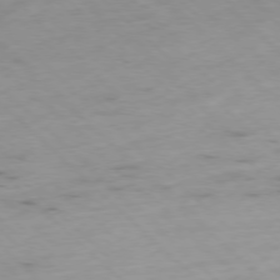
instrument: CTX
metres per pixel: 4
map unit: Ap
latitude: -77.5588
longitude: -60.6868
